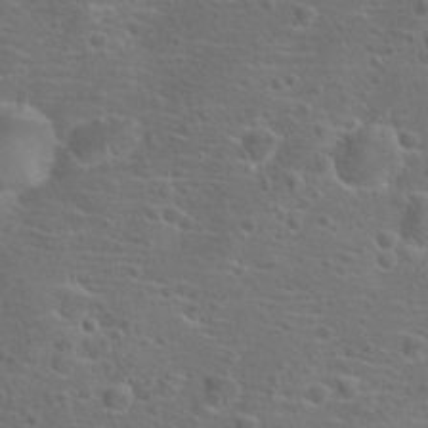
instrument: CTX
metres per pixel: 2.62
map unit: Hto
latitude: 18.3845
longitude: -42.3089
